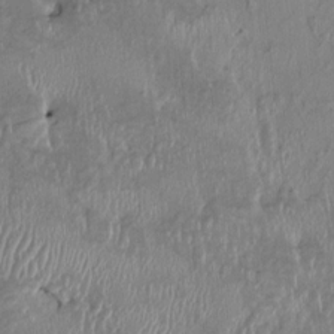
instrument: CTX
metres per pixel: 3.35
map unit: HNhu
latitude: 2.1578
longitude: -6.0444
